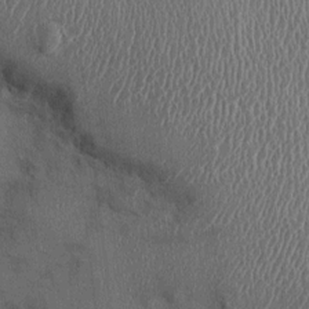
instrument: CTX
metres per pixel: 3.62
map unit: Ht
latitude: -2.8785
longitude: -13.7072
